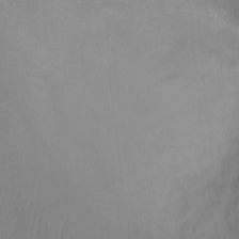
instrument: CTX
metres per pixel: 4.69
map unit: Ht
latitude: -1.4833
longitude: -33.5371
